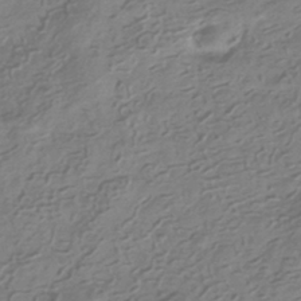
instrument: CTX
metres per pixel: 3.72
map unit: HNhu
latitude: -41.8800
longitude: 99.2565
